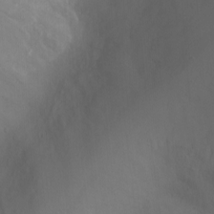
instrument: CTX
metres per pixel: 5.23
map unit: Ht
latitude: -4.6896
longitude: -18.5734
